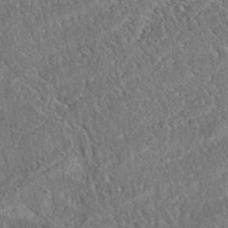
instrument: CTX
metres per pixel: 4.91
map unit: eAb
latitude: 37.8206
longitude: 112.1795
